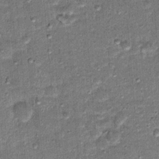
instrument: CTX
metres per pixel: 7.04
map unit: Hto
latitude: 15.5749
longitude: -35.1025
